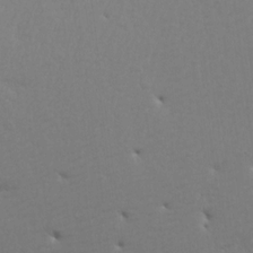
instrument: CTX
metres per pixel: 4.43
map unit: Aa
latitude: 15.1970
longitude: -141.1214
